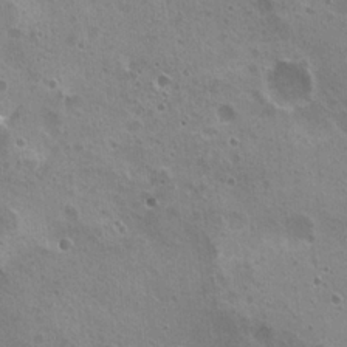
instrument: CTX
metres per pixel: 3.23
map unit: Nhu
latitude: 20.6680
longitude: -31.6694
